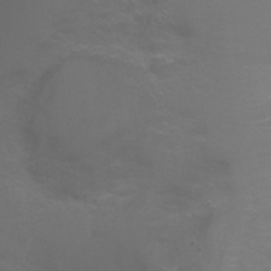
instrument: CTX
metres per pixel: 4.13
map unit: Ht
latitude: -1.0109
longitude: -38.5168
